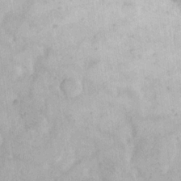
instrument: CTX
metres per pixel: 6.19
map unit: eHh
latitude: 20.2901
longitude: -66.2711
